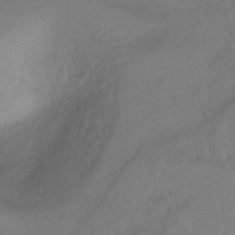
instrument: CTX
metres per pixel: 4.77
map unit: Ht
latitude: 5.7072
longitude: -29.6694
